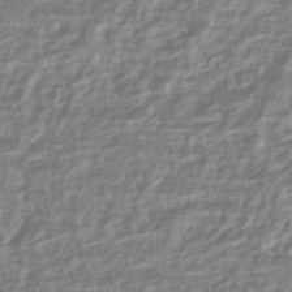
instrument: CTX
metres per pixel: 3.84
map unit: HNhu
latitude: -44.7085
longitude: 99.7477
